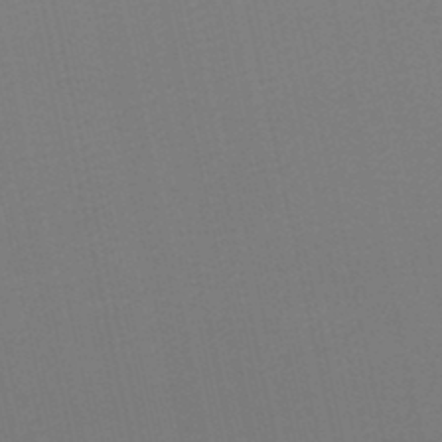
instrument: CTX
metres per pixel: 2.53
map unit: lHb
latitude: -47.0108
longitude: 60.8975
